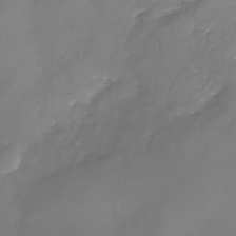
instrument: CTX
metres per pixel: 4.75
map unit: Nhe
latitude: -35.7855
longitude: -86.7813
